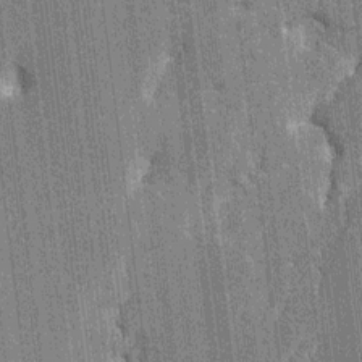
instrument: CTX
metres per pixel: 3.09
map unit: HNhu
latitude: 7.6505
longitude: -5.9717
